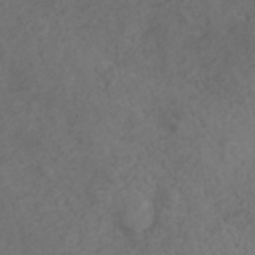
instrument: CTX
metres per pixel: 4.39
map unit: ANa
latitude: 35.7827
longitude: 14.1228
